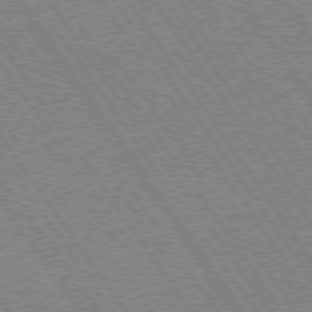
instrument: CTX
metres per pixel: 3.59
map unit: Hpe
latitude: 73.9717
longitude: -141.7638
